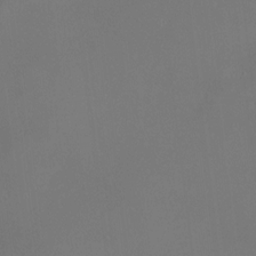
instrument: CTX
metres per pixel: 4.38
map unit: HNhu
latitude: 10.4412
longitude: 11.5210
